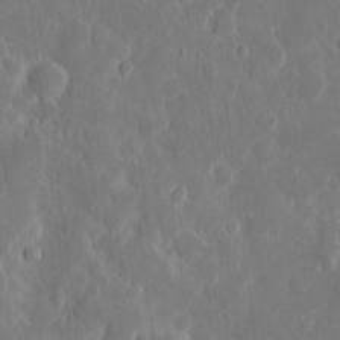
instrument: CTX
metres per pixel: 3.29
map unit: eHh
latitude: 7.6127
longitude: -70.5546
